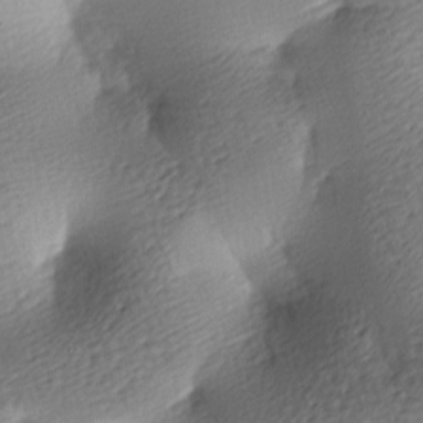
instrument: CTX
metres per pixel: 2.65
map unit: lAa
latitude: -8.8030
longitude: -127.1403
